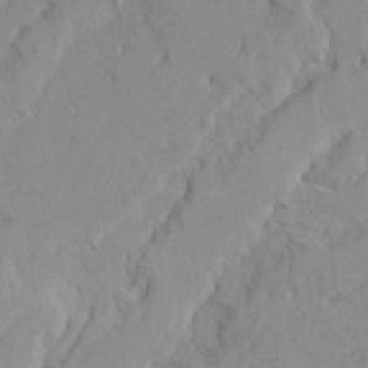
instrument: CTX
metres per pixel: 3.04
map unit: Ave
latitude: 22.0822
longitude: -130.5357
